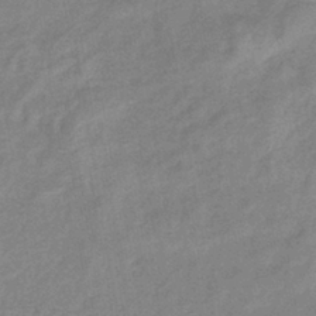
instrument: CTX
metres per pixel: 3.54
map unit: eHb
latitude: -40.0283
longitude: 80.2362
